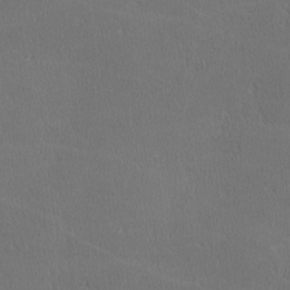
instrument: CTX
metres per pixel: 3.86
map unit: lHvf
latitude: -11.8045
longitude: -99.8772
